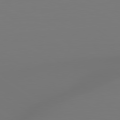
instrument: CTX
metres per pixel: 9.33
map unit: lApd
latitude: 79.0270
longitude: -137.4049
